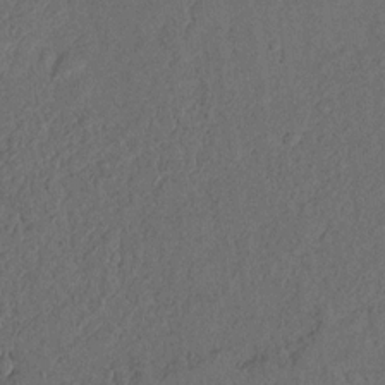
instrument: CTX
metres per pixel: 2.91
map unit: Nhu
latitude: 18.1011
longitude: -77.4426
